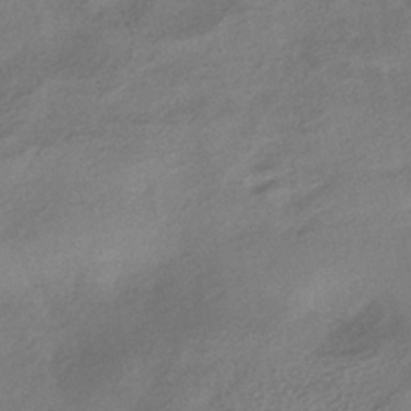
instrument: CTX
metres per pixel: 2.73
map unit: HNhu
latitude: -41.3887
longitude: 92.4818
